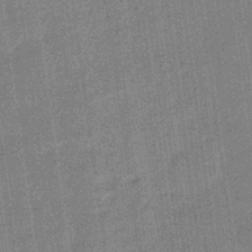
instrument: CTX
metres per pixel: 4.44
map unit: lHb
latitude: -40.6707
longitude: 69.6155
